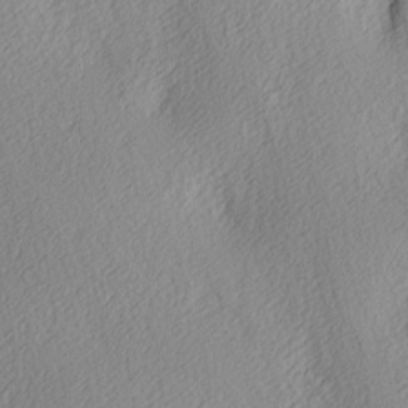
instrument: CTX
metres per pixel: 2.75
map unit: Ave
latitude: 3.9906
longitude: -112.8758
